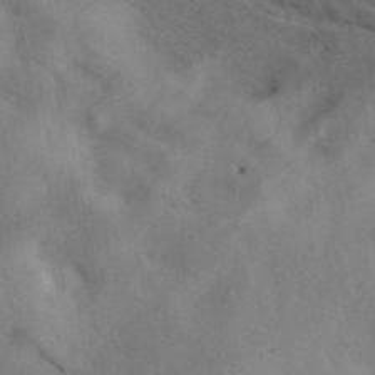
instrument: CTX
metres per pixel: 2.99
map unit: eAb
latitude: 41.7449
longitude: 107.8989
